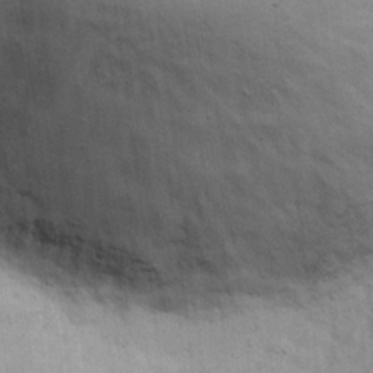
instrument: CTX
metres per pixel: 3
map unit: eHh
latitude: 21.6127
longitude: -62.7058
